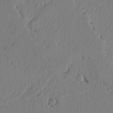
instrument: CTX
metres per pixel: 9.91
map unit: lAvf
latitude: -5.3509
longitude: -113.7638
